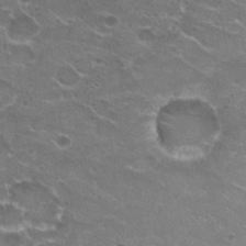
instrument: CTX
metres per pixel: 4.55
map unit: Hto
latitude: 23.0647
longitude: -41.4237
